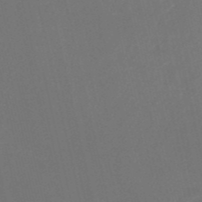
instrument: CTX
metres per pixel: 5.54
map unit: HNb
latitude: -52.4629
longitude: -48.5924
